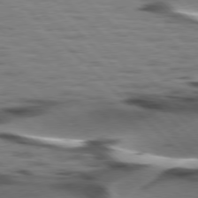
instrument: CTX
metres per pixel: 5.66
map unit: lApd
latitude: 77.4237
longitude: -48.6679
